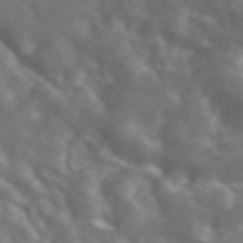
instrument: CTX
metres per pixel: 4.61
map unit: ANa
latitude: 45.1970
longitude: 21.8233
